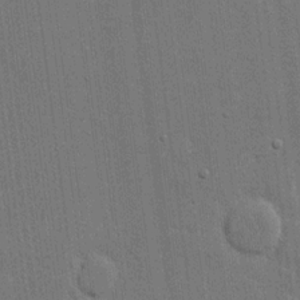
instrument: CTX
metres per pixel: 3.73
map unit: eHh
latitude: 15.6694
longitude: -68.9514
